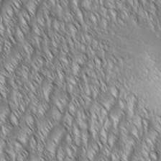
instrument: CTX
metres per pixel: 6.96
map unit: Aa
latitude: 8.0255
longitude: -132.3656
